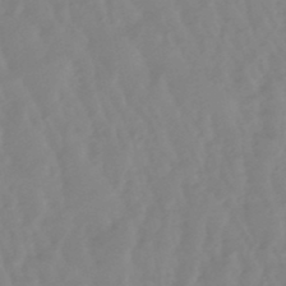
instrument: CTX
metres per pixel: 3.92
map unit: lHb
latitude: -48.5574
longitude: 78.6140
